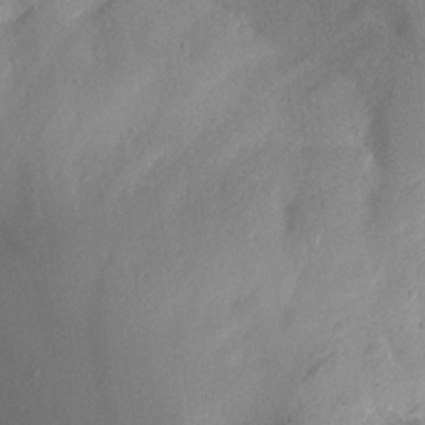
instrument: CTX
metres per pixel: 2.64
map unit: Aa
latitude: 19.6505
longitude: -144.6112
